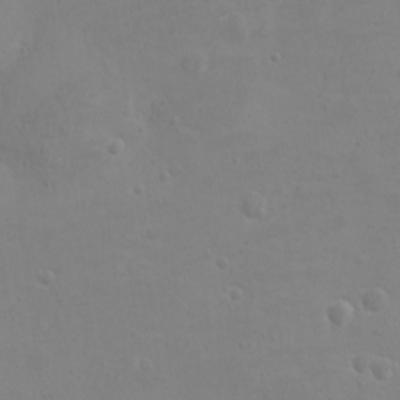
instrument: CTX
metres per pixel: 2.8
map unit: eHh
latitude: -3.3509
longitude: -74.8758
